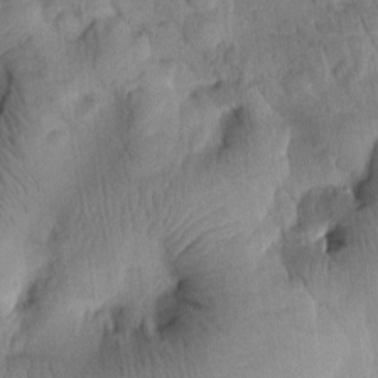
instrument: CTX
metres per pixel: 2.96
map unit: Htu
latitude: 2.1389
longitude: 176.8597
